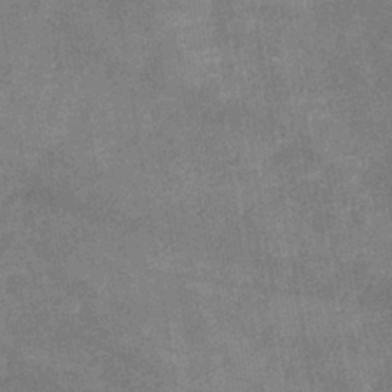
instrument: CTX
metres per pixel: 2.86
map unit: lHb
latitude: -40.1606
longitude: 75.9367
